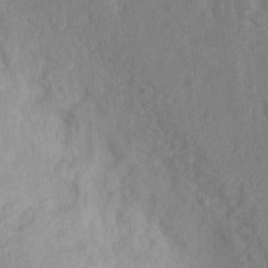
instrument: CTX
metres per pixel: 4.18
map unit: Nhu
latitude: 11.9150
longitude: -27.7072
